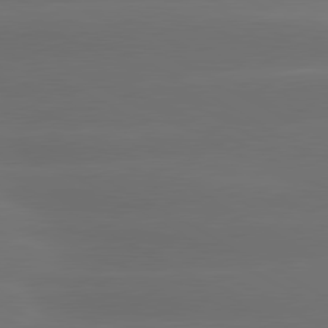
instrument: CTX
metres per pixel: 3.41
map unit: lApd
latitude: 80.6868
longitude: -139.0836
